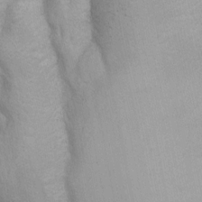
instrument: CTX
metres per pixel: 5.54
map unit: Ave
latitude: -11.2754
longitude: -120.5924
